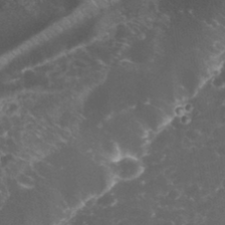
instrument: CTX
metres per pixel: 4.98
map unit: eHh
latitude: 33.1781
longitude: -63.6694
